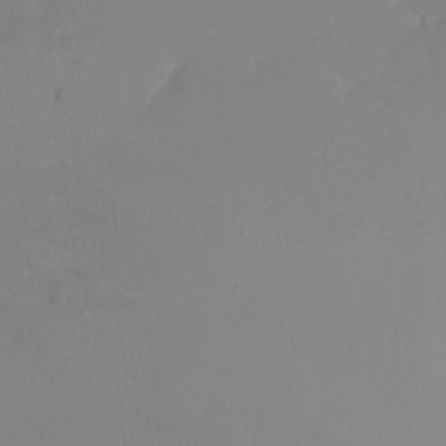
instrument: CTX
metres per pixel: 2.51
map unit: eHh
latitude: -6.1983
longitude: -82.9324
